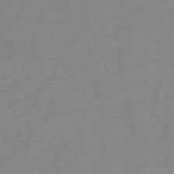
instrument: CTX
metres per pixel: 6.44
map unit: lHb
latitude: -35.2754
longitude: 71.5966
